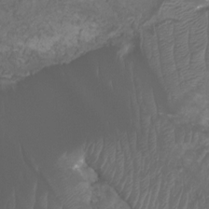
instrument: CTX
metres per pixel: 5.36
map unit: Htu
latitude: 3.5371
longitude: -21.2537
